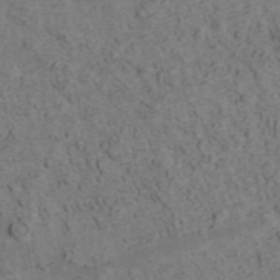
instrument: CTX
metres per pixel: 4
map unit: ANa
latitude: 42.4979
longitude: 30.6518
